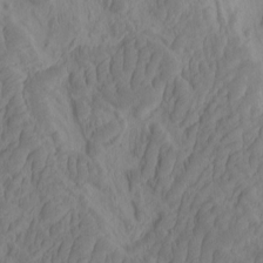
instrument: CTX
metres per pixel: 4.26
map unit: eHh
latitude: -2.0472
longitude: 16.1606
